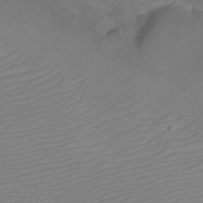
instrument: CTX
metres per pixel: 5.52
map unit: eHh
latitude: -6.3684
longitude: -79.5749
